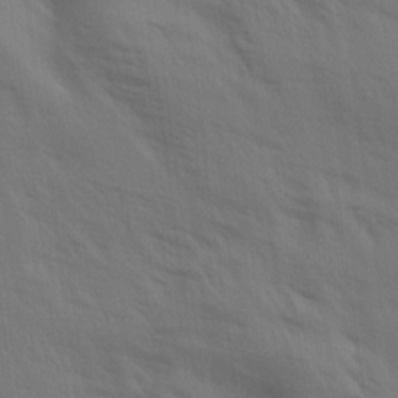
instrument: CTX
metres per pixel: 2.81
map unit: Aa
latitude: 14.8002
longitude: -147.5560
